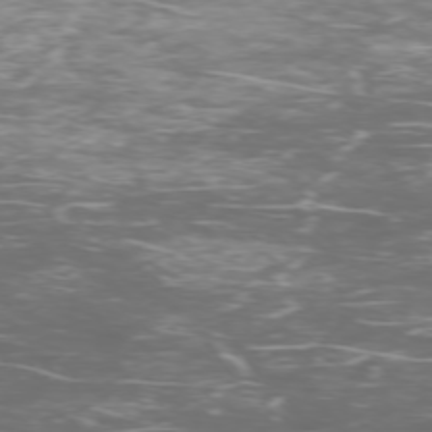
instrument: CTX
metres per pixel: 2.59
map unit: Ap
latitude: -76.2928
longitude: -68.9136
